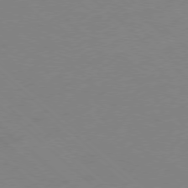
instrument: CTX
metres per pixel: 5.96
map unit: Ap
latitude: -78.4440
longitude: -57.7827
